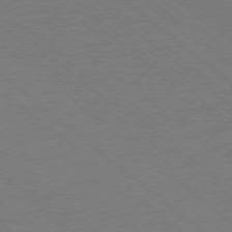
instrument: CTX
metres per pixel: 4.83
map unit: Ap
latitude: -78.1794
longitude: -83.8772
